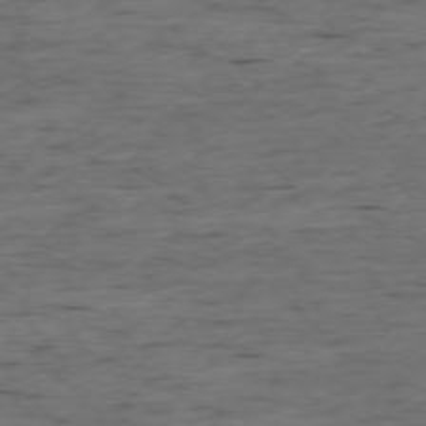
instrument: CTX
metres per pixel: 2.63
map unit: Ap
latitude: -76.5763
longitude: -91.0836
